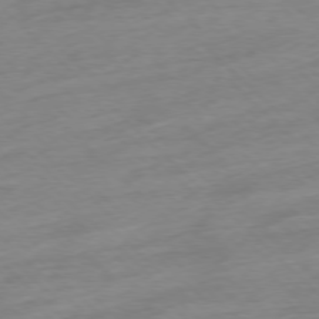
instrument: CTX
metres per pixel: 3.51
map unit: Ap
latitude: -77.4454
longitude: -98.2333
